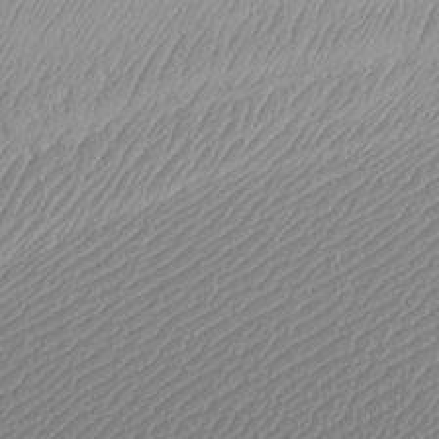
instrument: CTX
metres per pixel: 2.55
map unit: Htu
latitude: -7.1809
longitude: -67.4426
